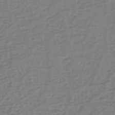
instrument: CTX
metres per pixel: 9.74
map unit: eHh
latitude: -39.8800
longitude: -28.1200
